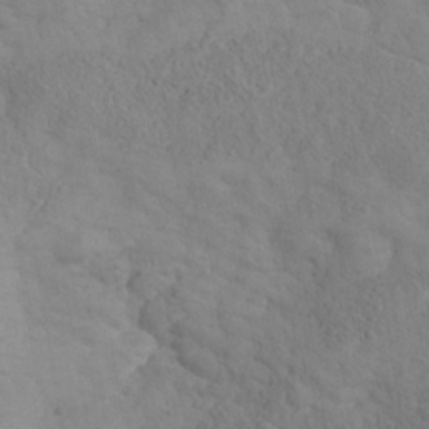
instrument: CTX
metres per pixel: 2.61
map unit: Nhe
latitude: -37.8611
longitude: 139.2376
